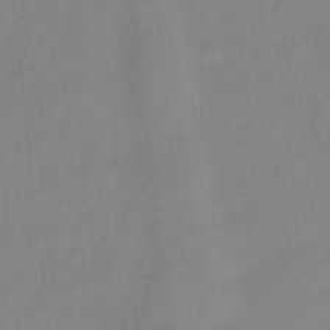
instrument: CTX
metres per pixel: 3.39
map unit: HNhu
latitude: -27.9745
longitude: 74.5196
